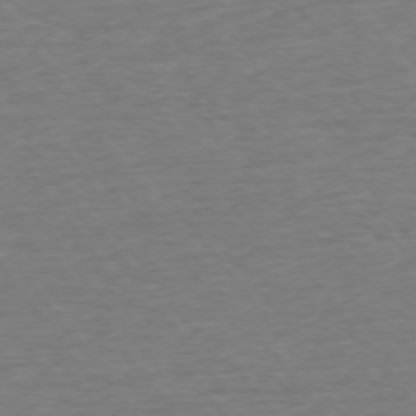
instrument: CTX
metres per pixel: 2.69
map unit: Ap
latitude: -75.3321
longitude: -89.4427
